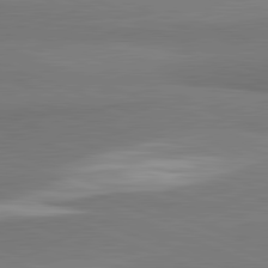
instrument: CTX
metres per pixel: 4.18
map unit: lApd
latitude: 82.1011
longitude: 152.8408
